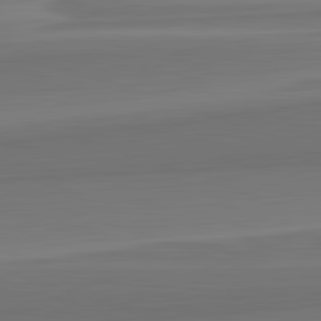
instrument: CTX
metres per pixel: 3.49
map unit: lApd
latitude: 82.7435
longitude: 168.6329
